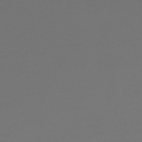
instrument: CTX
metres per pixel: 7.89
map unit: lHb
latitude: -47.1809
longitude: 60.3117
